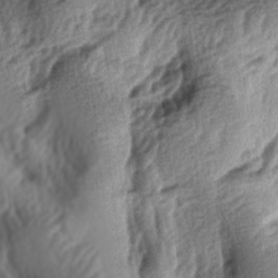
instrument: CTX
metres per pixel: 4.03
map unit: lAa
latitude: -5.7099
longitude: -124.1767
